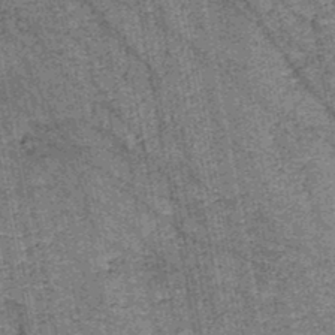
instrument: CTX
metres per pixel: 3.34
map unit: HNb
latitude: -45.2565
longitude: 53.1998
